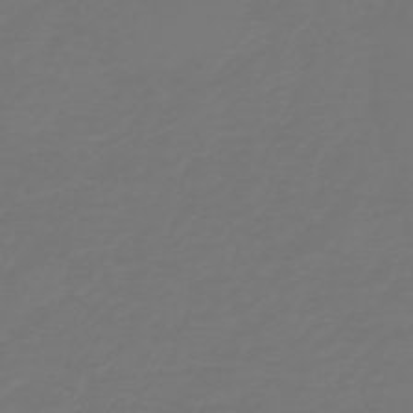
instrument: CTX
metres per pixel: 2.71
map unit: HNb
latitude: -47.0297
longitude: 51.9556
